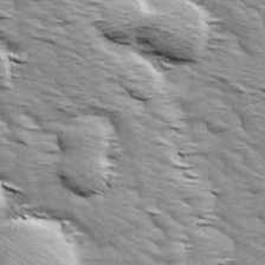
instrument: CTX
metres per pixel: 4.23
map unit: Ave
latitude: 14.3657
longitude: -104.3279
